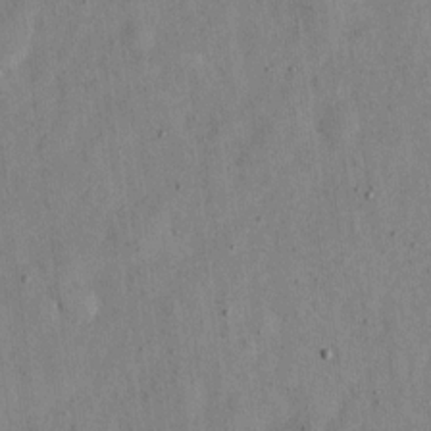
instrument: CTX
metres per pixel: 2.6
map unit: eHh
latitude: 12.5735
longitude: -69.0459
